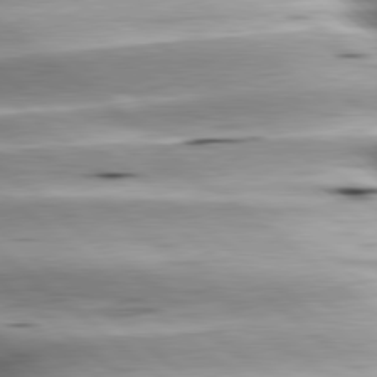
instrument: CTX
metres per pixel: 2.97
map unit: lApd
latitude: 80.0444
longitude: -143.7261
